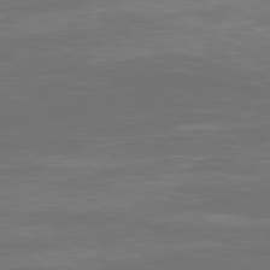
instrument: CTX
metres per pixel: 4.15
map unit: Ap
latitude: -81.1809
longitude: -59.2915
